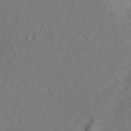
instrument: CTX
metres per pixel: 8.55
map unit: Aa
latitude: 9.1781
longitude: -140.5167
